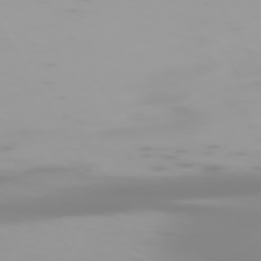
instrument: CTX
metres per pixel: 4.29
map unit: Hpe
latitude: -74.0472
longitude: 4.1983
